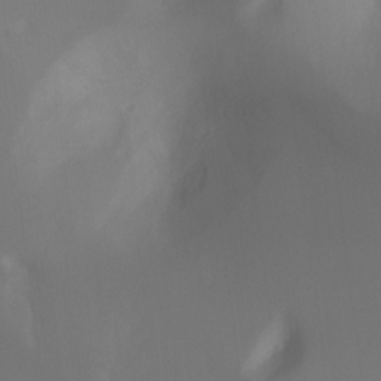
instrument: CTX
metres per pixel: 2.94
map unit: Nhu
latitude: -13.0487
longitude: -72.2334
